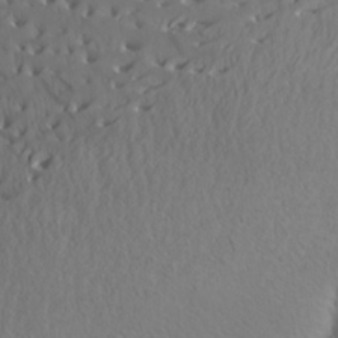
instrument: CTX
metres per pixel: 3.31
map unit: Aa
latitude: 27.4615
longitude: -144.6679
